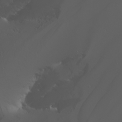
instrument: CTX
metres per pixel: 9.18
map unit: Nhu
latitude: -4.5384
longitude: -90.7246
